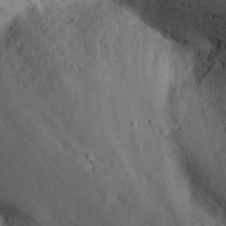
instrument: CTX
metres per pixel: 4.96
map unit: Nhu
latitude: 21.5749
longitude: -72.0633
